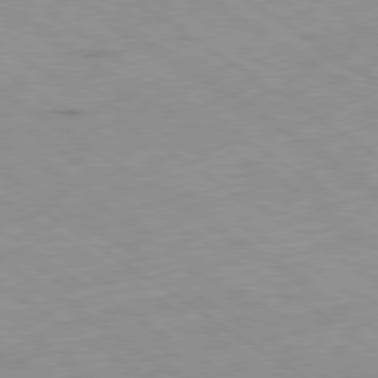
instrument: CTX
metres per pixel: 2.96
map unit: Hpe
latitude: -80.4251
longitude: 23.4644
